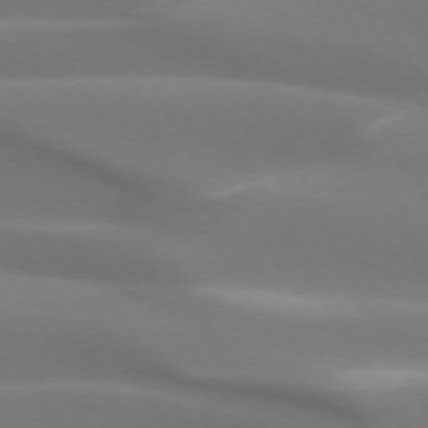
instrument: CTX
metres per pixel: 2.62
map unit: lApd
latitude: 73.4238
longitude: -50.1011
